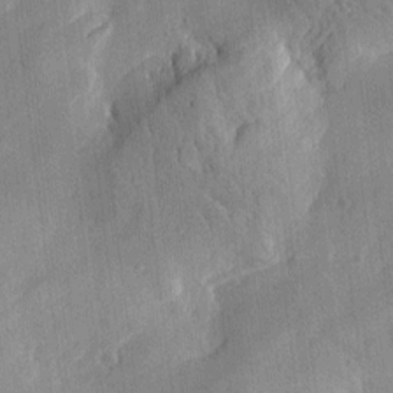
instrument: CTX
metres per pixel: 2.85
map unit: Htu
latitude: -2.1794
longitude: -176.4034
